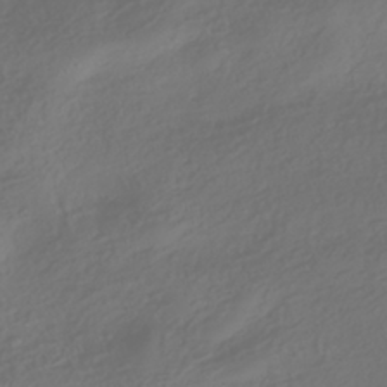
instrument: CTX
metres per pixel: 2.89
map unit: HNhu
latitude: -42.0661
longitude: 106.1039
